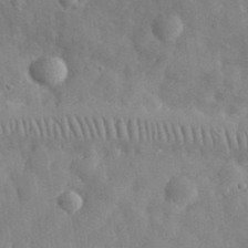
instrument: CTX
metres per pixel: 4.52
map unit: eHh
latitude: 31.9339
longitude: -72.6302
